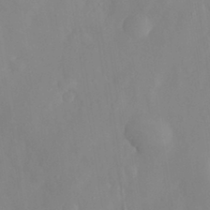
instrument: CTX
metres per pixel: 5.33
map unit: eHh
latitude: 31.4805
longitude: -58.9136
